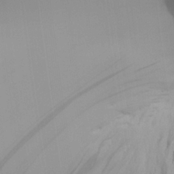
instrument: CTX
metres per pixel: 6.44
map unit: Aa
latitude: 26.2523
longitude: -143.0270
